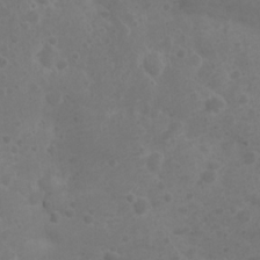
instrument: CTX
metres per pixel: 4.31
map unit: Nhu
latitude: 2.3656
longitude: -14.8002
